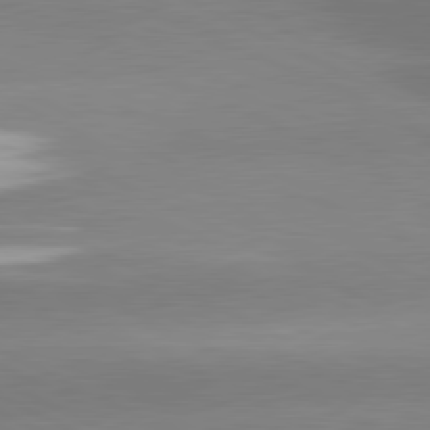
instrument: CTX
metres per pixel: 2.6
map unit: lApd
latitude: 80.9325
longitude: -151.6316
